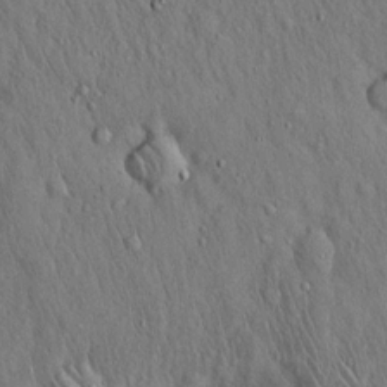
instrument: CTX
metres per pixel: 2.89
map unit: Hto
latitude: 15.8395
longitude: -58.8002
